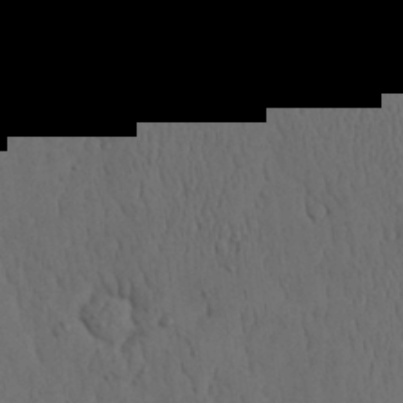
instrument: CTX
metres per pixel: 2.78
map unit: Ave
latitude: 23.6505
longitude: -134.8380
